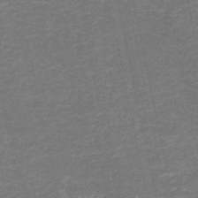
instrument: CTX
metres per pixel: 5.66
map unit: HNb
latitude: -50.5196
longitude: -48.3089
